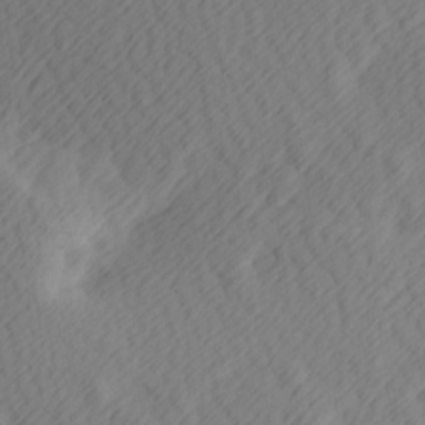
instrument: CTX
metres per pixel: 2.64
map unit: Hve
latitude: 13.4616
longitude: -91.5938
